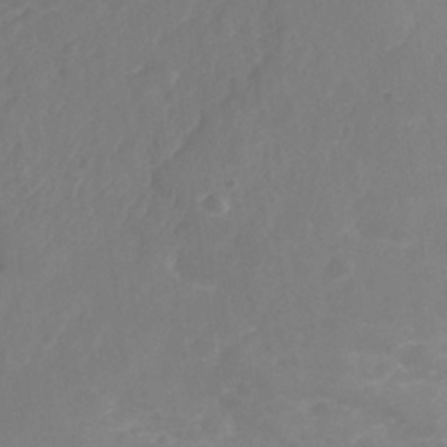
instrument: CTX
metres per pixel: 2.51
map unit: Nhe
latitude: -36.3117
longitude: -177.9717
